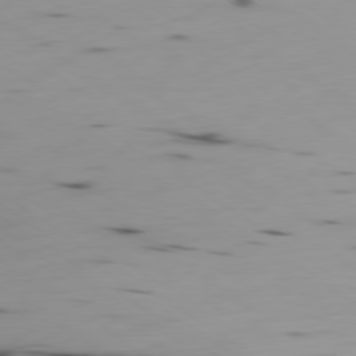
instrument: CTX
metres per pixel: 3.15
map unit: Ap
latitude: -79.7855
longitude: -62.6491
